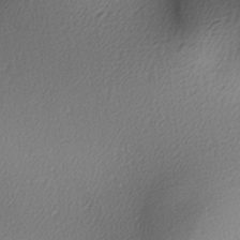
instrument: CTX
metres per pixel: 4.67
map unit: lAa
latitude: -5.8989
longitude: -122.6301
